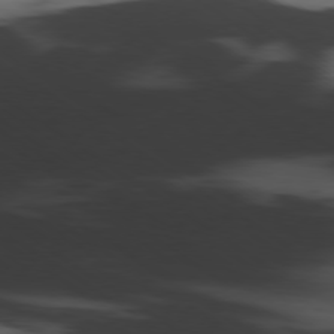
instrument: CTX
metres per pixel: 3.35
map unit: Ap
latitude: -79.8422
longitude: -62.5168
